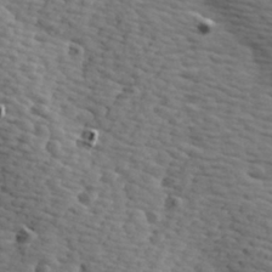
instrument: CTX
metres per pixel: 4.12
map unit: Hve
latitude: 24.1766
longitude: -97.4615
